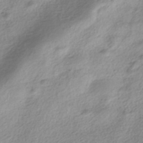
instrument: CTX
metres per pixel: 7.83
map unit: HNhu
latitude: -40.2550
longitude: 93.3132
